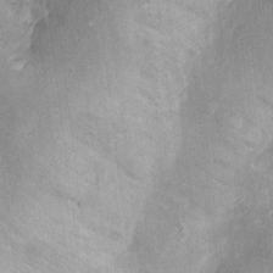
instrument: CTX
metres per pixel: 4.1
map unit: Nhu
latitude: 9.9717
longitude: -24.1388
